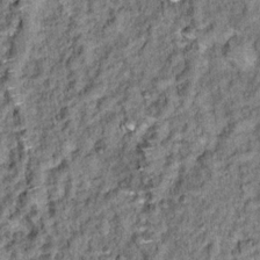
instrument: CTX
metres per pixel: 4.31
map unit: Hto
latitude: 14.8380
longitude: -35.6882
